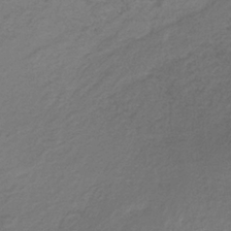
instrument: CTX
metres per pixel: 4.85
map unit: lHb
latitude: -34.7652
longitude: 61.4077
